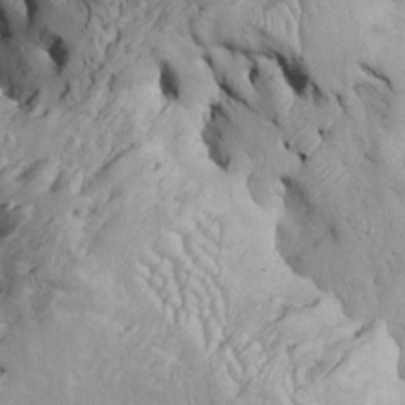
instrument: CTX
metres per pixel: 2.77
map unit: Htu
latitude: -6.4062
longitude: 154.1417
